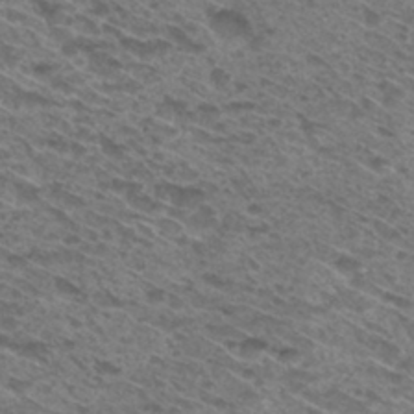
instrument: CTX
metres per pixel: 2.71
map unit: Hto
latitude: 30.8002
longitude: -46.7058
